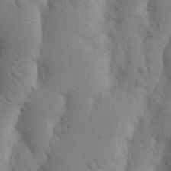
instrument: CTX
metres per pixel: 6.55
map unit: Nhu
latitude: 17.1592
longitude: -75.7072
